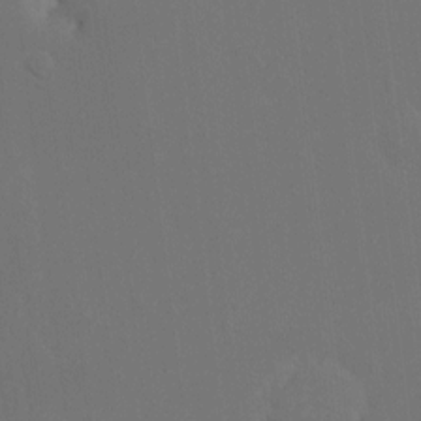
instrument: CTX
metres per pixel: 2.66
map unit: HNhu
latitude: 7.7261
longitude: 4.2361
